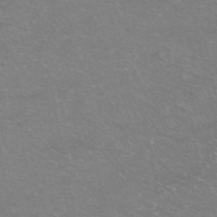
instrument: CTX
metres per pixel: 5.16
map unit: HNhu
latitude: -40.6896
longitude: 103.5021
